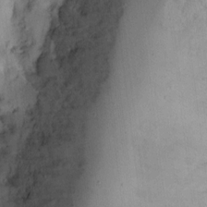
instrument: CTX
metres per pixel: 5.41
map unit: Ht
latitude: 10.9892
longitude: -74.1578
